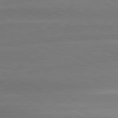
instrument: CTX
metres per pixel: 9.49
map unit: lApd
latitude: 81.1403
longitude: -135.5560
